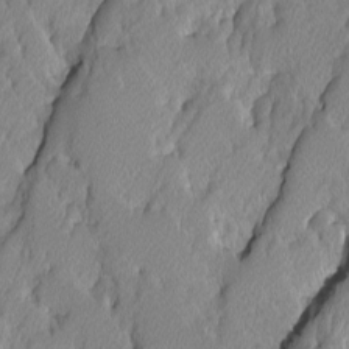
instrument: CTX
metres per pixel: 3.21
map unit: Ave
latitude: -9.8611
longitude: -117.1214
